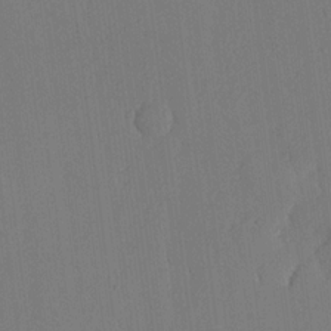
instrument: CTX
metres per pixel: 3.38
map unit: lHvf
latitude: 19.0458
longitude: -112.8191
